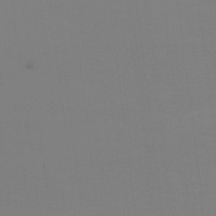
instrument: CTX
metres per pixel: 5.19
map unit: eHh
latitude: -6.0472
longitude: -83.0458
